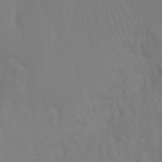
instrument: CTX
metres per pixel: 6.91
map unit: Ht
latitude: -9.7100
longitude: -34.6301
